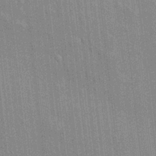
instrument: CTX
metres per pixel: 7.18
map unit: eHh
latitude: 5.5182
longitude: -74.3278
